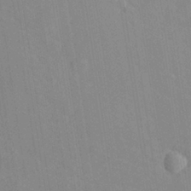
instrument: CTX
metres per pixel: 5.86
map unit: lHvf
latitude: 26.8758
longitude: 143.5966
